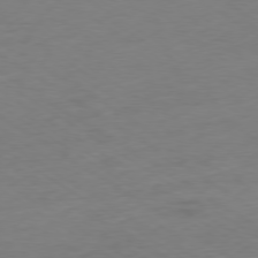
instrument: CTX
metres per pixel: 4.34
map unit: Ap
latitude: -78.5007
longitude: -58.3278
